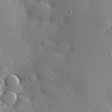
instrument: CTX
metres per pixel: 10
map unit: Hve
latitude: 28.8380
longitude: -91.6883
